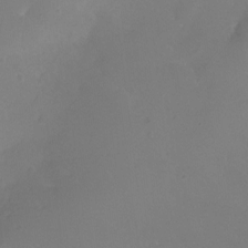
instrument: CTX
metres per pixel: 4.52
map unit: Nhu
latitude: -12.7841
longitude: -41.9339
